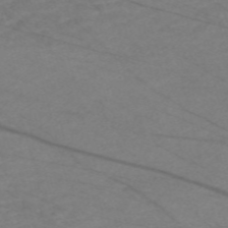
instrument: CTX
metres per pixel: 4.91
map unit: Nve
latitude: -58.6896
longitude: 61.1809
